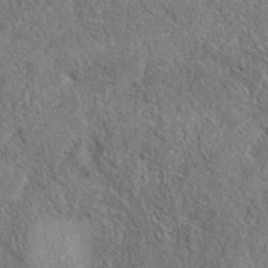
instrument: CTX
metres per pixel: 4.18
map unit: eAb
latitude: 37.8961
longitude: 112.2740
